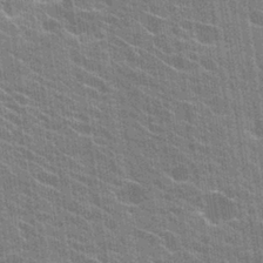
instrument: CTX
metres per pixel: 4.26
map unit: Hto
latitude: 24.4978
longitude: -43.3293
